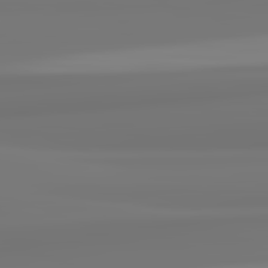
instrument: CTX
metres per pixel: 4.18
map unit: lApd
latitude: 82.3278
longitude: 170.9920
